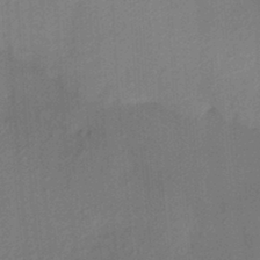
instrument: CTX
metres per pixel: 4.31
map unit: HNhu
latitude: 13.5560
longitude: 10.4818
